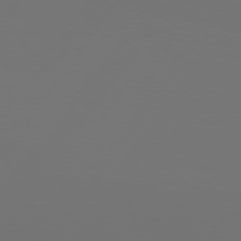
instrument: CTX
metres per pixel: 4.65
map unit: Hpe
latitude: 74.8191
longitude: -130.4790
